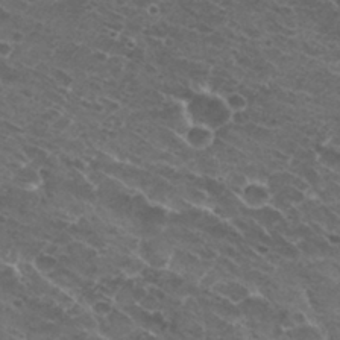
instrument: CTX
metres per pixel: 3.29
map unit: Nhu
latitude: 29.7638
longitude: -48.4034
